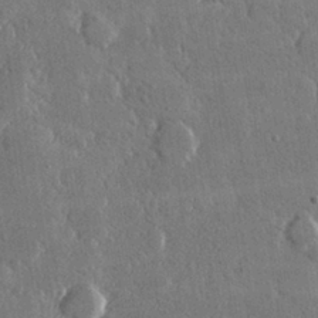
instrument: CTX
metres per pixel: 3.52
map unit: lHvf
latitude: 31.0081
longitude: -92.5356
